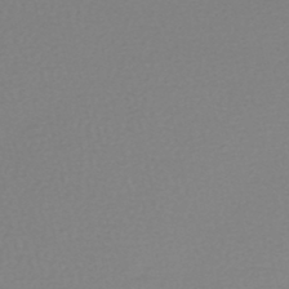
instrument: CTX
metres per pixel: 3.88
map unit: HNhu
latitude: -48.3307
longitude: 98.7652
